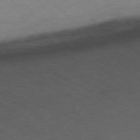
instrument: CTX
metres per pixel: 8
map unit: Ap
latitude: -75.6533
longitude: -78.9703
